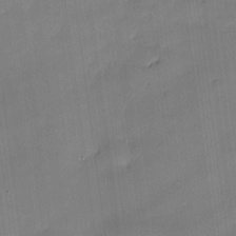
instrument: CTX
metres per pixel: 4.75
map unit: Hve
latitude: -9.8422
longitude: 176.2739
